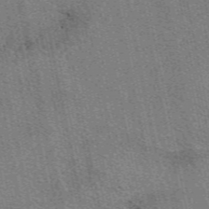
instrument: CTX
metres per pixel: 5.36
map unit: eAb
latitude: 50.5356
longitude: 109.6722
